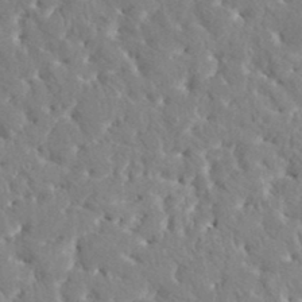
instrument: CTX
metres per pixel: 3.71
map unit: HNhu
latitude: 5.0647
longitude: 10.2362
